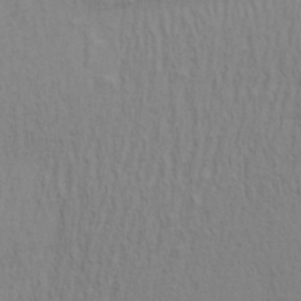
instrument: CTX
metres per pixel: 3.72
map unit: Aa
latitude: 29.7638
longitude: -139.3671
